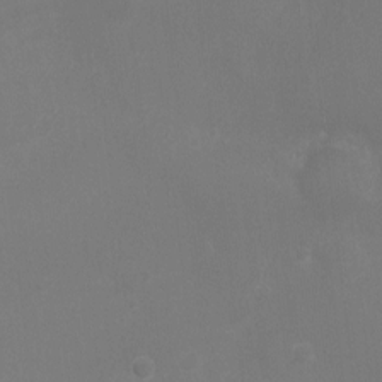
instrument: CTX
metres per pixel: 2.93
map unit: Ht
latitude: -5.0108
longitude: -18.7057
